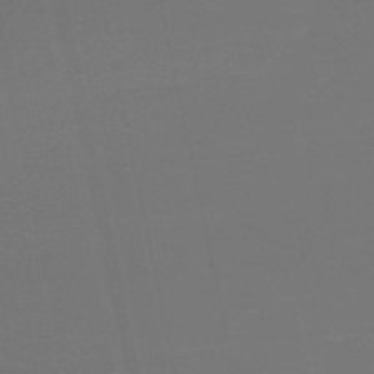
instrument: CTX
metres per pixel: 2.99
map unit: eHb
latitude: -50.3117
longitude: 78.1794
